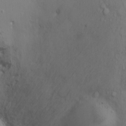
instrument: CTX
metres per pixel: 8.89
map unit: Nhu
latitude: -11.7100
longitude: -37.9528
